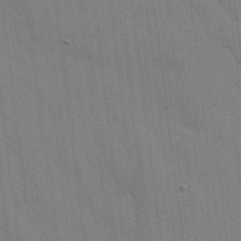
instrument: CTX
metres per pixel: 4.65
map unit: lHvf
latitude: 17.7828
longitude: -113.4993
